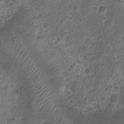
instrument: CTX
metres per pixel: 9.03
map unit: Nhu
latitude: 2.6112
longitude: -15.9717
